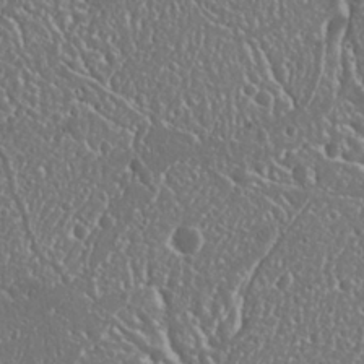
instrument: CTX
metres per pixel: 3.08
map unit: Nhu
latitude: 25.5371
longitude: -57.9717
